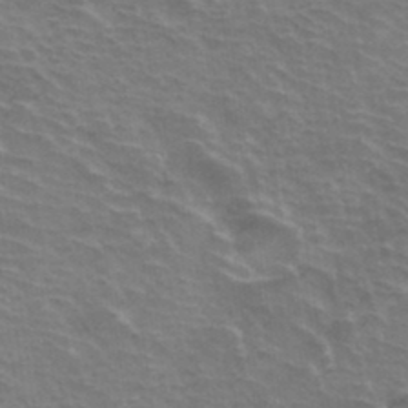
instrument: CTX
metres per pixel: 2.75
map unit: Hto
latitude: 34.4790
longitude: -40.8946
